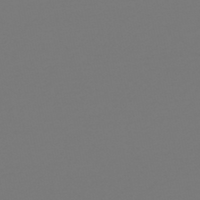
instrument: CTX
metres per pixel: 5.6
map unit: HNb
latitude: -46.8597
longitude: 55.8989
